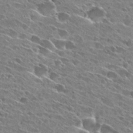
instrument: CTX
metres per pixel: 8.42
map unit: Hto
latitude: 27.3860
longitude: -43.5371
